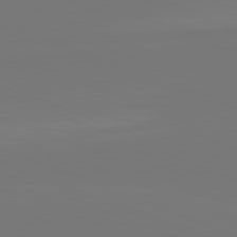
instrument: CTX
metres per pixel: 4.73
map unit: lApd
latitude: 82.2333
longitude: 146.4629
